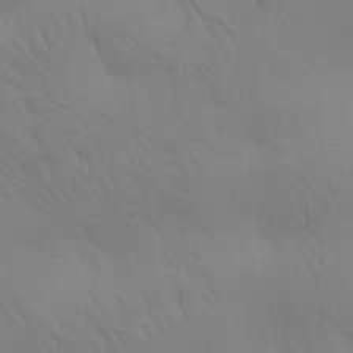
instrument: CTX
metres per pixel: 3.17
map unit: Aa
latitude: 25.7827
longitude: -143.1214
